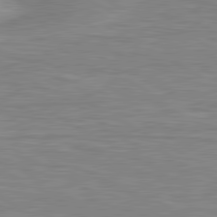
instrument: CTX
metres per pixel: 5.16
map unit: lApd
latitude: 80.7057
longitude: 173.9745
